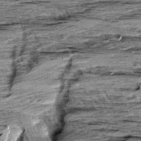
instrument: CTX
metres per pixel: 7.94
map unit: Aa
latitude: 8.9136
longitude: -138.3089
